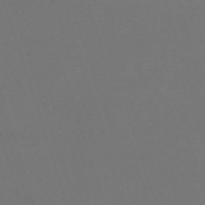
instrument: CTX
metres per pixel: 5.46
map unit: eHh
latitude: -63.3887
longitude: 51.5021
